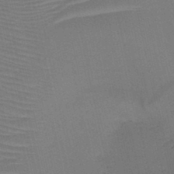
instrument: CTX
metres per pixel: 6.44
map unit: HNb
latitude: -46.8975
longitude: -41.5560
